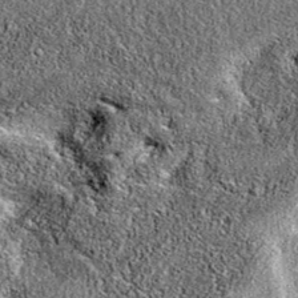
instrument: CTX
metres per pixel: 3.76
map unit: eAb
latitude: 36.2900
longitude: 111.1431
